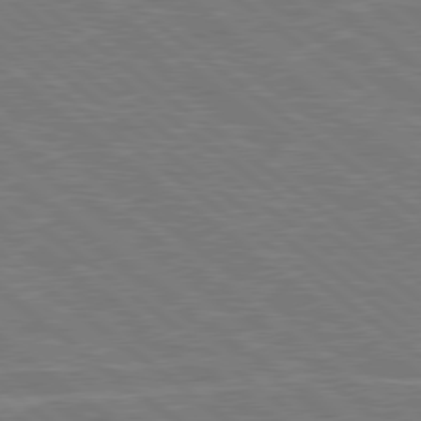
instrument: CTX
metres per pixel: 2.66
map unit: Hpe
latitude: 78.7813
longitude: -129.3293
